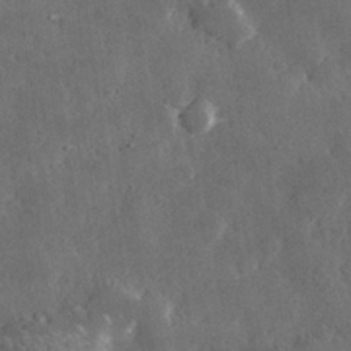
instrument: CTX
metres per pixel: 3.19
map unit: lHvf
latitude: 31.8962
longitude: -91.8205
